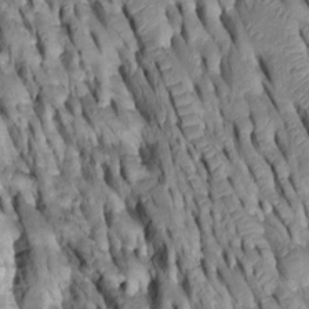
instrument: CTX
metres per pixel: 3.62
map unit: Htu
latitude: -1.8990
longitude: 149.4266
